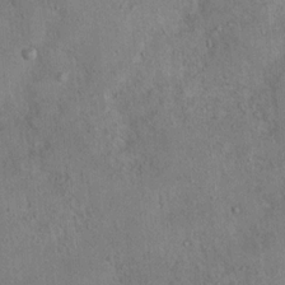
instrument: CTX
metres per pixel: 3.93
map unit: Nhu
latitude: 12.3845
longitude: -26.7624
